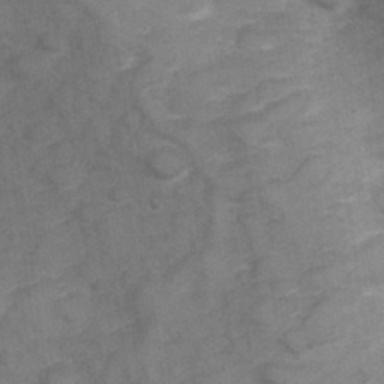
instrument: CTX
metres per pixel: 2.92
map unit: Hve
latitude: 32.7435
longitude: 151.9556
